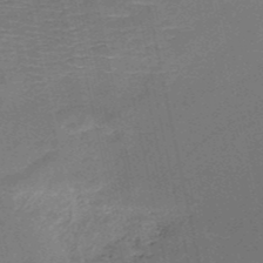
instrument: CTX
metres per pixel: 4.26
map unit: HNb
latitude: -51.3887
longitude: -42.1767
